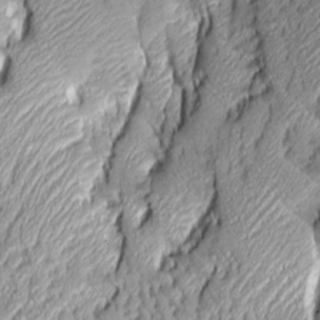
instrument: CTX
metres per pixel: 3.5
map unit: Aa
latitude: 7.1403
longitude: -128.4034
